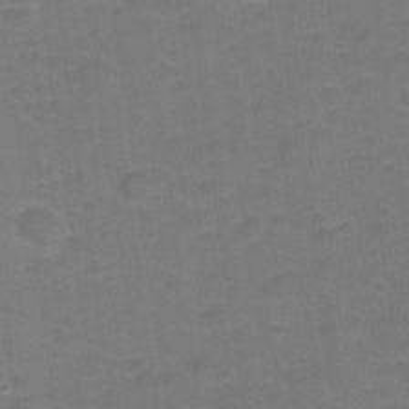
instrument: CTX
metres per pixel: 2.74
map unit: Hve
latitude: -28.4251
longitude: 93.5399
